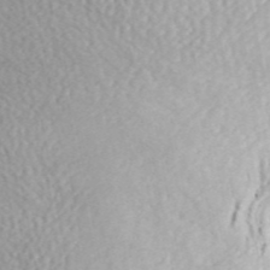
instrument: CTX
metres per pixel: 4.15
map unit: ANa
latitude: 45.5371
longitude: 28.1795
